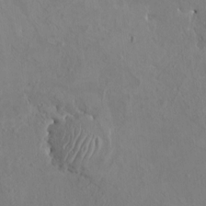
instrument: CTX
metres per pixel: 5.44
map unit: HNhu
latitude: 4.4034
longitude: -4.3467
